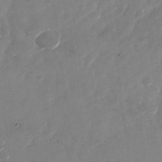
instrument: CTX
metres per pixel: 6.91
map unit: Nhu
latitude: -27.2187
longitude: -74.5168
